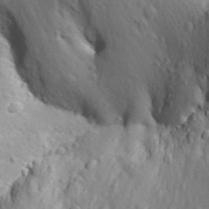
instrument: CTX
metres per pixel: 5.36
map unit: Aa
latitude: 30.3279
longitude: -138.9136
